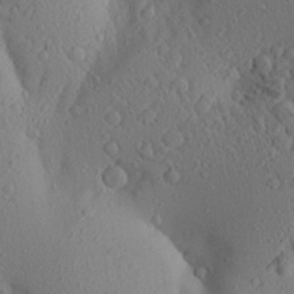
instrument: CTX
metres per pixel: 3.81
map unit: Aa
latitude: 24.9135
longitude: -144.8947
